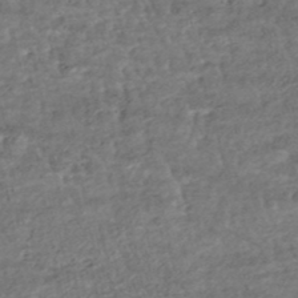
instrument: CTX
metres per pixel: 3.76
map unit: HNhu
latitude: -48.4062
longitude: 102.9920
